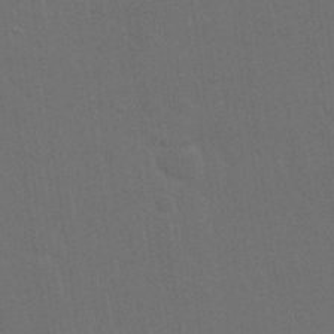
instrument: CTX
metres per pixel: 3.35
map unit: Nhu
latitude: 28.8947
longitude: -64.3089
